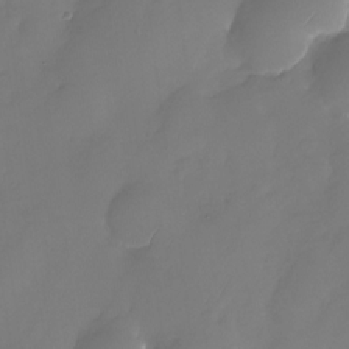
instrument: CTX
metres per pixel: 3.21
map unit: Nhu
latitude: -25.2376
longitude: -69.7450
